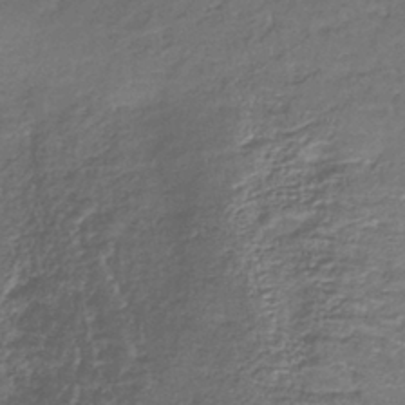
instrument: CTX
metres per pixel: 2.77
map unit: lHb
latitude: -39.3132
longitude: 61.2565
